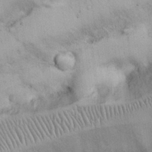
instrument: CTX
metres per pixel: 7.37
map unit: Nhu
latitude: 26.8191
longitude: -68.5924
